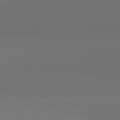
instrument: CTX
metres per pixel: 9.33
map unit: lApd
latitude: 82.4790
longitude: 162.2928
